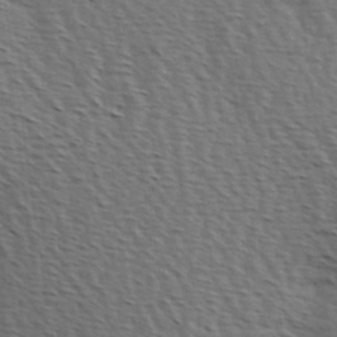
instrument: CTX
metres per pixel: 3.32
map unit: Hve
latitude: 2.7435
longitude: -123.3104
